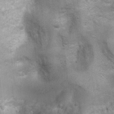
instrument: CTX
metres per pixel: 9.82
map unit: Ht
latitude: 4.5168
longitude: -22.0633
